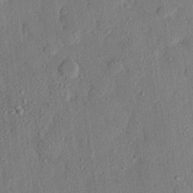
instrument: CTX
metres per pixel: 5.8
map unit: eHh
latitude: 25.2725
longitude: -78.2523
